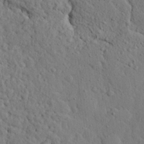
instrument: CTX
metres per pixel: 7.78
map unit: eHh
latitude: 24.7057
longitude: -80.5168
